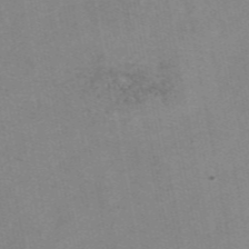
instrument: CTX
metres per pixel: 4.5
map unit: eAb
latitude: 48.1011
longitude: 103.8989
